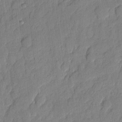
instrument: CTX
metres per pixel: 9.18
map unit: eHh
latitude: 6.3845
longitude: -75.4049
